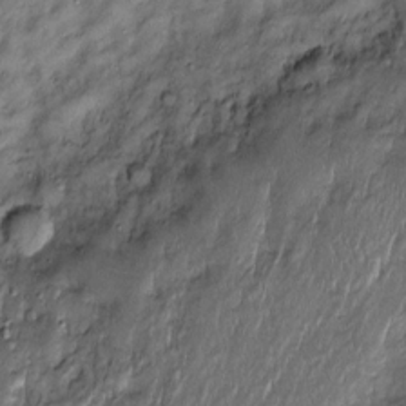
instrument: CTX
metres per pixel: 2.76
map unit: Htu
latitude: -6.3117
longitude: 159.8422
